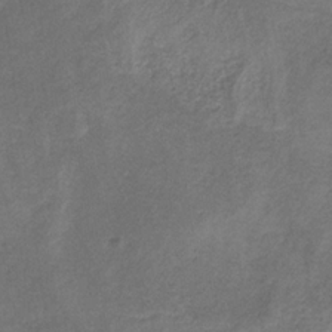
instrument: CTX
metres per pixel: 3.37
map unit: HNb
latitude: -32.1417
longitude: 61.6155
